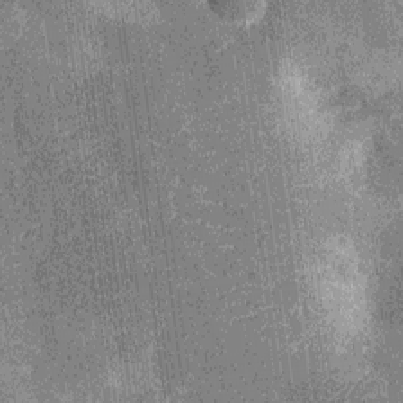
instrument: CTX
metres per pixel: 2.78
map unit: Nhu
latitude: -13.2754
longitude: -23.9717
